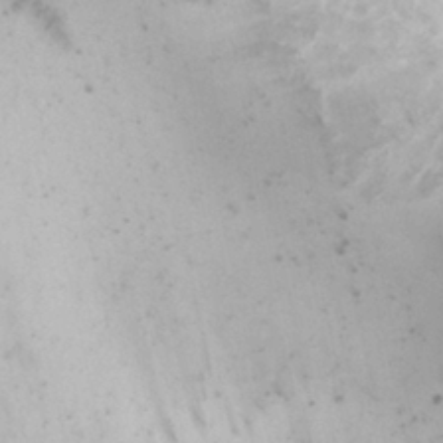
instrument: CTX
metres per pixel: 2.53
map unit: Nhe
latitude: -1.1998
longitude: -58.3278
